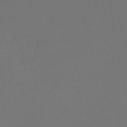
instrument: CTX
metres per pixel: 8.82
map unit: lHb
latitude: -47.0297
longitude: 66.3873
